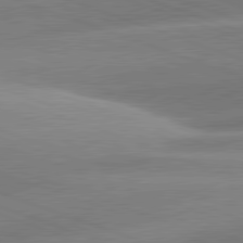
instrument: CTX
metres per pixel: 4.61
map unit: lApd
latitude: 81.3293
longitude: -158.7246
